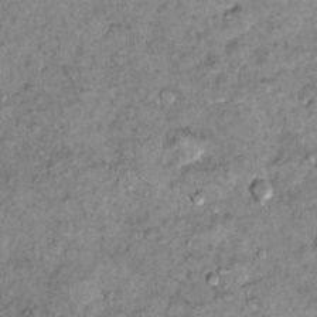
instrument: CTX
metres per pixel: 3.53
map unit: Hto
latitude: 10.4412
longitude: -36.6490
